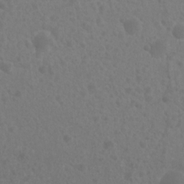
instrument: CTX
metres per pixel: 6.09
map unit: Nhu
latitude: 6.6301
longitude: -19.3481
